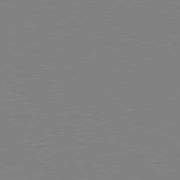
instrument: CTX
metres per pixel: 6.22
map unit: Hpe
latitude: 79.1781
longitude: -124.3467
